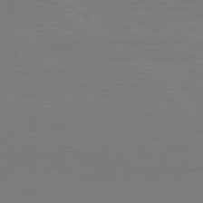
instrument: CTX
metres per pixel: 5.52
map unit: Hpe
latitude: 78.2712
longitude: -150.1011
